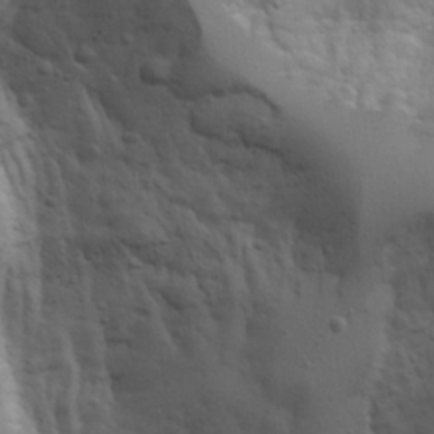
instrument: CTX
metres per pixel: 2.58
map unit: Ave
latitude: 22.9514
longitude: -132.7813
